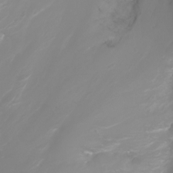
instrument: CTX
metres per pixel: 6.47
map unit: Ht
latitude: -3.0297
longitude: -61.6883
